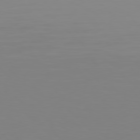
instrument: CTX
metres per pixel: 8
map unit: Hpe
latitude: 77.6127
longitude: -176.6301
